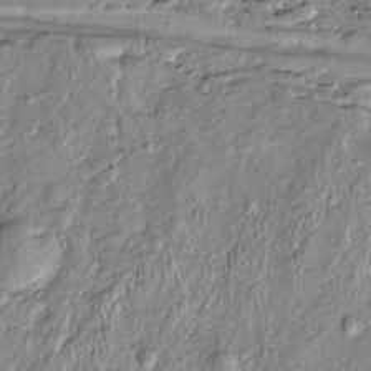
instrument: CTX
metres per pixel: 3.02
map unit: Htu
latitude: -5.9367
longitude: 153.8233
